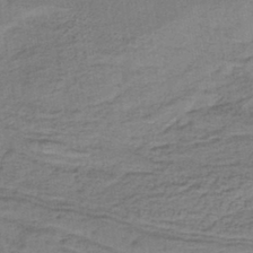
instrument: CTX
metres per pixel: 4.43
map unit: lHb
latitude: -40.5196
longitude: 62.3117
